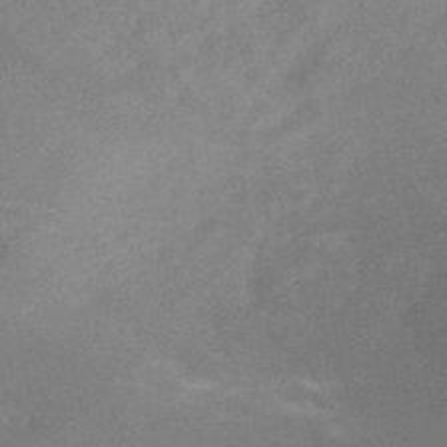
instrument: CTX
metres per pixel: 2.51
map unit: Nhe
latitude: -47.5210
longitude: -171.0080
